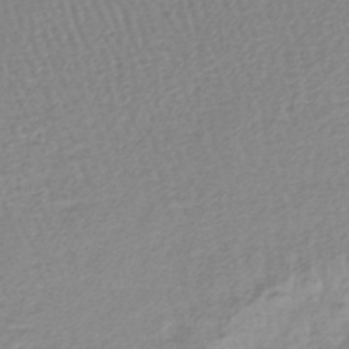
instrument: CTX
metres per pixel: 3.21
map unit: lHb
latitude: -44.4629
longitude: 76.5952
